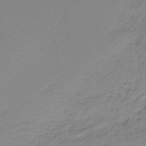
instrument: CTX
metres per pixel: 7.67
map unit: HNb
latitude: -34.8219
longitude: 53.6532
